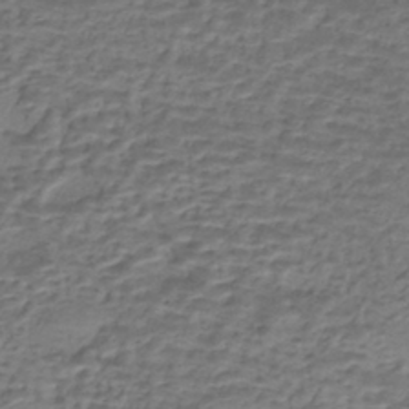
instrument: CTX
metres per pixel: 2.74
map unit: eHh
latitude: -43.3698
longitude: 120.3684
